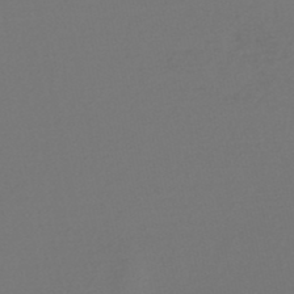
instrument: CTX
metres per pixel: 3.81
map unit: lHb
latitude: -47.3887
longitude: 72.7841
